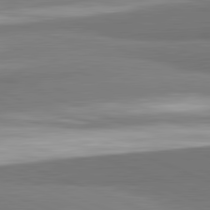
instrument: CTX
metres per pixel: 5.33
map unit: lApd
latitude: 82.2522
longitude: 160.3117
